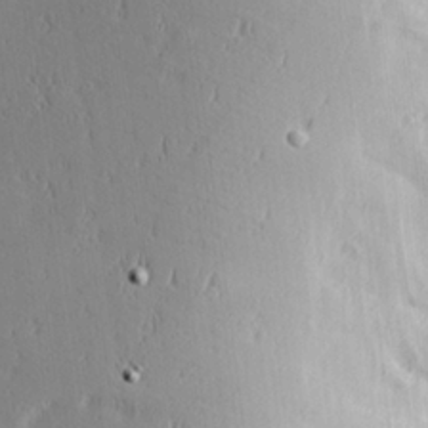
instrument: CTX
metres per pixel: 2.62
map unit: Hve
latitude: 25.7827
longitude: -92.6490
